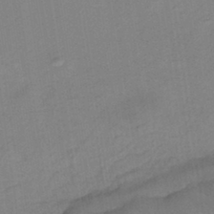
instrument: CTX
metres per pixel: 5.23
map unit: lHb
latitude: -41.1620
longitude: 53.1053
